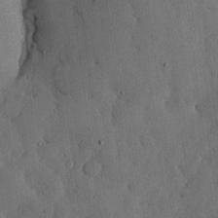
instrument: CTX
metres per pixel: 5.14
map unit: lHvf
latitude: 19.2915
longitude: -112.8947
